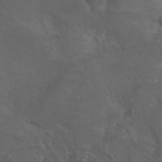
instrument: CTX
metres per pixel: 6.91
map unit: Nhu
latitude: 24.2522
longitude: -52.5546
